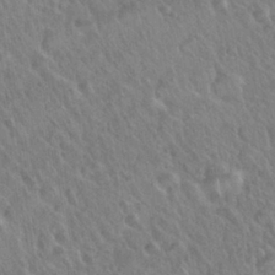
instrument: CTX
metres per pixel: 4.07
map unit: Nhu
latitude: 26.4790
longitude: -55.8205
